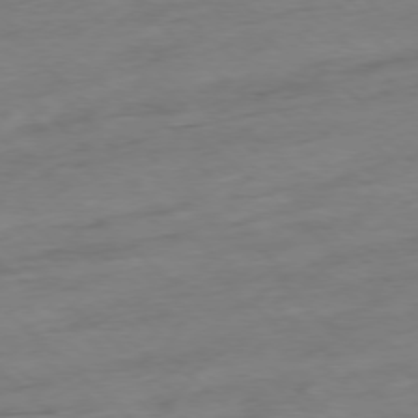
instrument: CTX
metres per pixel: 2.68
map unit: Ap
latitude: -77.8989
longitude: -97.8016
